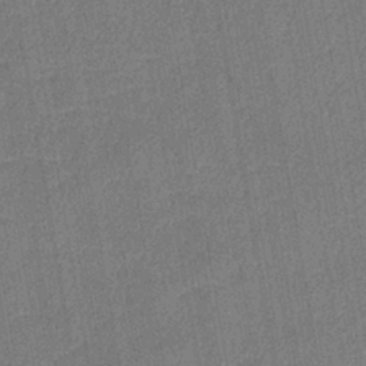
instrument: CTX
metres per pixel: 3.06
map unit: lHb
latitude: -38.5196
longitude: 74.1606
